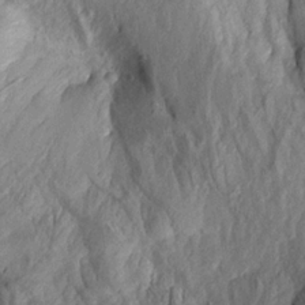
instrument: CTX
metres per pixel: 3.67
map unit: Aa
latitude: 19.5371
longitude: -146.1767
